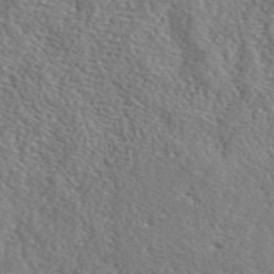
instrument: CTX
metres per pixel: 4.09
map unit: lHvf
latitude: 42.4601
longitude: -87.8961
